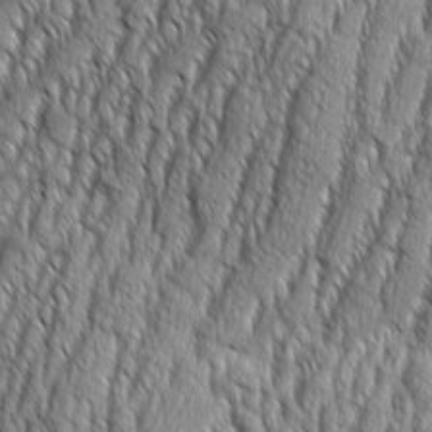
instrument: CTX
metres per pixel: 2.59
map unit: Aa
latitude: 8.3845
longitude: -129.8961
